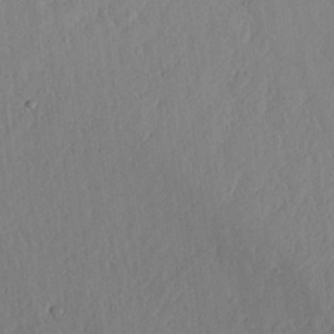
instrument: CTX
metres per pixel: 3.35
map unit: lHvf
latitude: 18.9513
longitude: -115.4804
